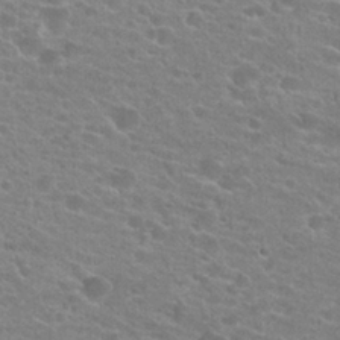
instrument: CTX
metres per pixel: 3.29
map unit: Hto
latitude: 23.6127
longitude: -43.7261
